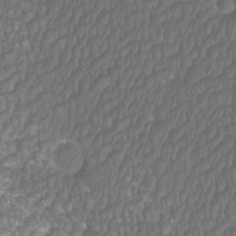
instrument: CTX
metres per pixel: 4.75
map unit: Htu
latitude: -11.0297
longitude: -73.5938
